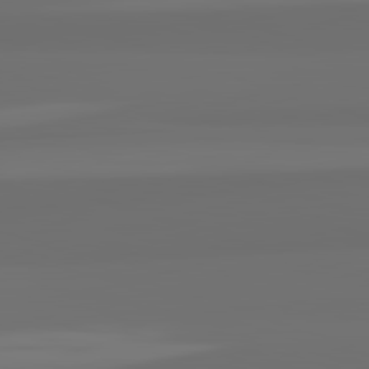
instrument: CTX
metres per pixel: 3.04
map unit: lApd
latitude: 82.7624
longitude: 162.8219
